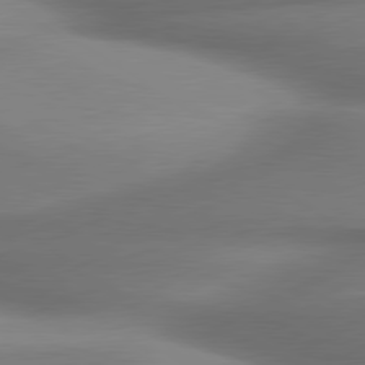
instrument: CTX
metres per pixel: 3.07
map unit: lApd
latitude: 79.9528
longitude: 179.8800
